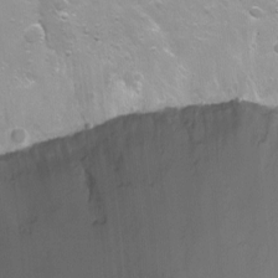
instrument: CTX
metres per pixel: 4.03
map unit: Nhu
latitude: -6.6140
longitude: -45.1781
